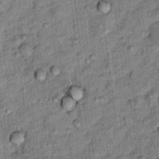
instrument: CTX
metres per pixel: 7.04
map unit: Ht
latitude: 11.9150
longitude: -37.7638
